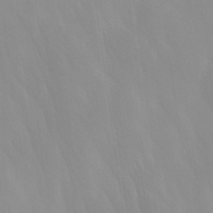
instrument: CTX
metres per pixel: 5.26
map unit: Ave
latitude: 12.8002
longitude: -105.6694
